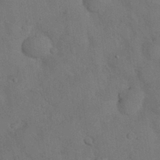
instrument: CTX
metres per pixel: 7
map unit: Nhu
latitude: 27.5938
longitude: -70.5923
